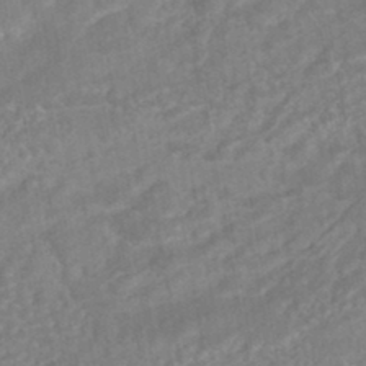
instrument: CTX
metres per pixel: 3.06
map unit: HNhu
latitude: -45.6533
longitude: 92.3306
